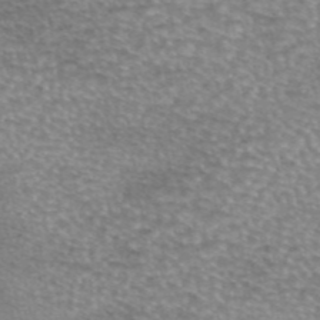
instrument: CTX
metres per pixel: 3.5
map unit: eAb
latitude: 45.1592
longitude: 102.8786
